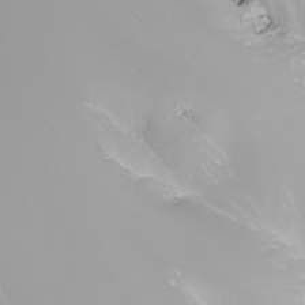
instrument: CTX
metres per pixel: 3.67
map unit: Nhu
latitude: -8.5007
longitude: -93.6505
